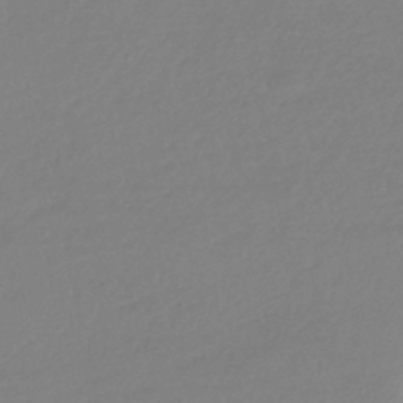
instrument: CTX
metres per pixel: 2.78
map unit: HNhu
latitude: -41.8800
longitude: 96.6708
